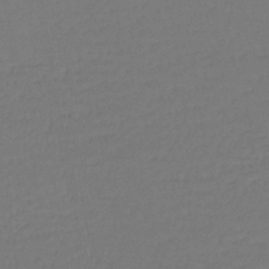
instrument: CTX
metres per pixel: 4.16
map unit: lHb
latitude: -43.3320
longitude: 59.5399
